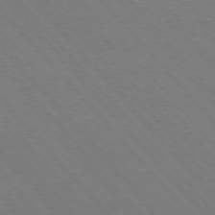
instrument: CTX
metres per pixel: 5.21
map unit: Hpe
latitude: -76.3873
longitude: -13.0270
